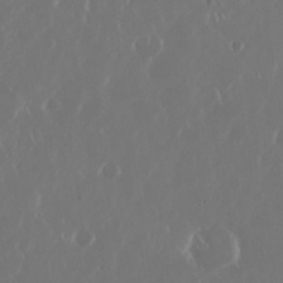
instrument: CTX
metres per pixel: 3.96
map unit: Nhu
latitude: 30.3845
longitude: -59.8017
